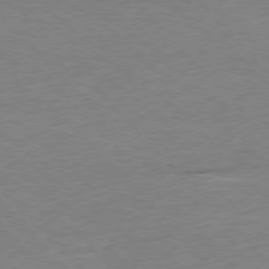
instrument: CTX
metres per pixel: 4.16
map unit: Ap
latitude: -77.5777
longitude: -95.8017
